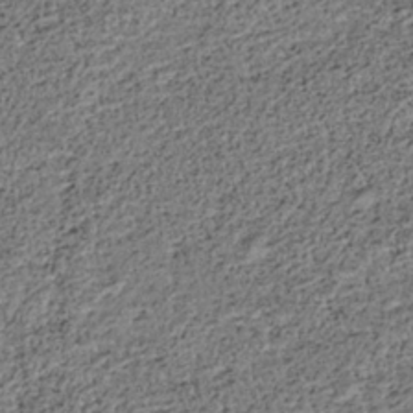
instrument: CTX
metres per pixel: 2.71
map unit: HNhu
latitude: -36.3117
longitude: 33.4644
